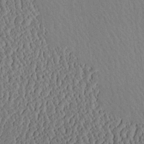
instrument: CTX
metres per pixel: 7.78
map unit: Aa
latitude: 24.7435
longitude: -133.4238
